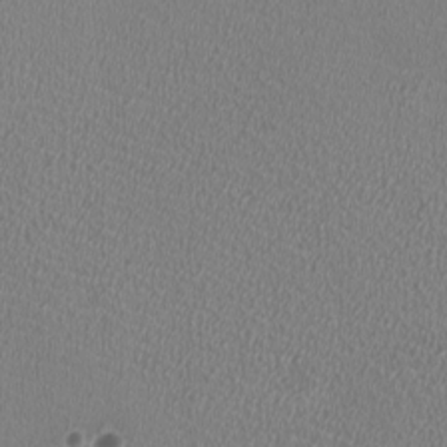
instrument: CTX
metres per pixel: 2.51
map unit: HNhu
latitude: -2.7085
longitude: -2.3467
